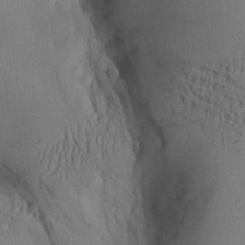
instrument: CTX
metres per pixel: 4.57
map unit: Aa
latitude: 26.9703
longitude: -132.4790
